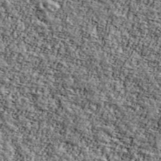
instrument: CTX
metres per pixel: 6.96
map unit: Ave
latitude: 42.4412
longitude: -110.6113
